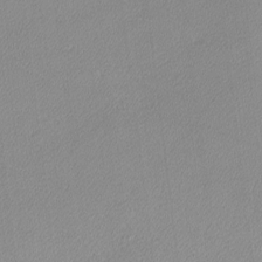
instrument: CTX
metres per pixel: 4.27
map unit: lHvf
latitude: -12.1984
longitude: -102.4979
